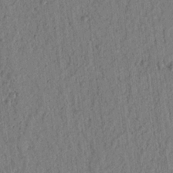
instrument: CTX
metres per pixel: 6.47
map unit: lAvf
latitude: 7.8394
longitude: 164.8030
